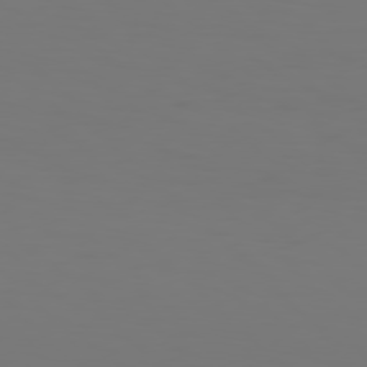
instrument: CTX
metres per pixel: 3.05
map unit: Hpe
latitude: 77.2726
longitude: -134.4034
